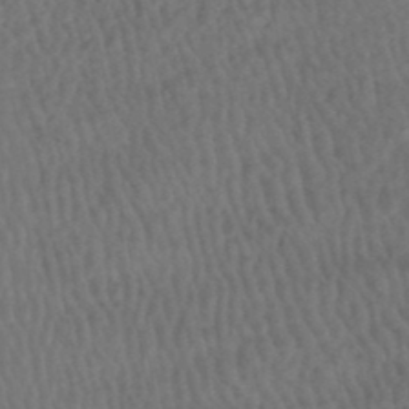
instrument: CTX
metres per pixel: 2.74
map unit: HNhu
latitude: -48.4629
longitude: 102.1417
